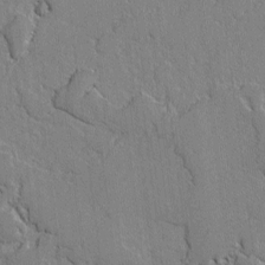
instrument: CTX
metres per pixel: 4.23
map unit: lAvf
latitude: -1.7667
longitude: -108.8002
